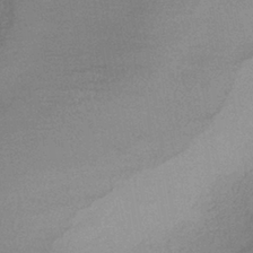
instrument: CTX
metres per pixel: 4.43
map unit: HNhu
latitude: -41.1620
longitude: 92.5763
